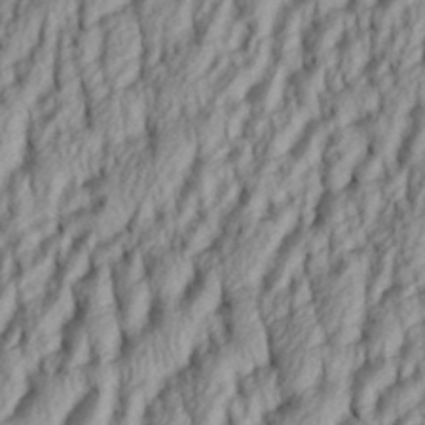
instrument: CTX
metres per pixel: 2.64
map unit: eHh
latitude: 34.5168
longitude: -137.3671
